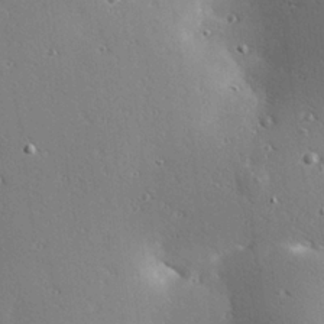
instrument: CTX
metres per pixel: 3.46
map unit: Hve
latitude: 25.4804
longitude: -91.5938
